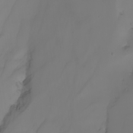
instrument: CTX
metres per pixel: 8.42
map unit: Nhu
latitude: -6.7274
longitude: -84.5735
